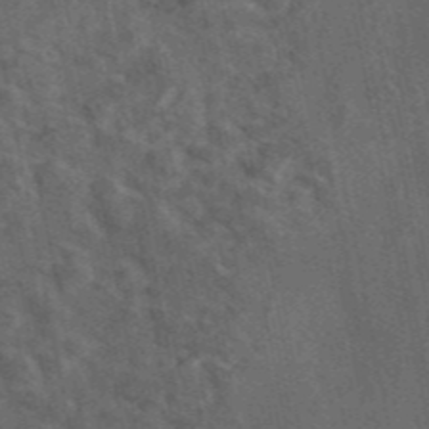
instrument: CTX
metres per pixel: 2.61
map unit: eAb
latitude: 46.3090
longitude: 108.8408
